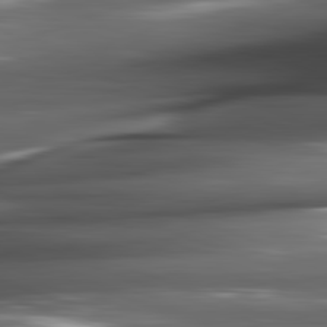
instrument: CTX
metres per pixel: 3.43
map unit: lApd
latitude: 82.2333
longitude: -144.1955
